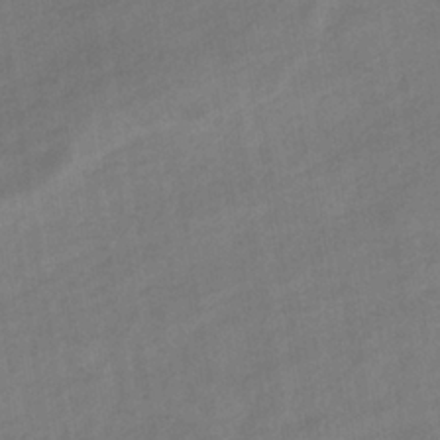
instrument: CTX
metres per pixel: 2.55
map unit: eHb
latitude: -36.1983
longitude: 79.1620
